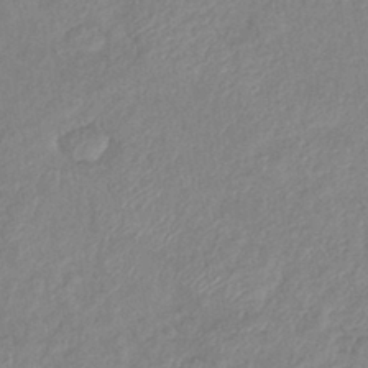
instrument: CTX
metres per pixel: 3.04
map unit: eHb
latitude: -40.1228
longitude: 78.1039
